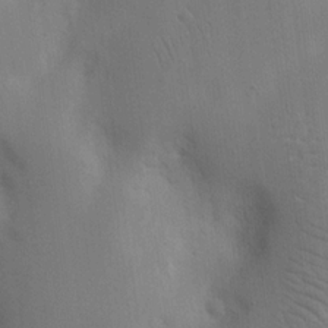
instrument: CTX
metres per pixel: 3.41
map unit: Nhu
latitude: 16.3845
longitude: -78.0633
